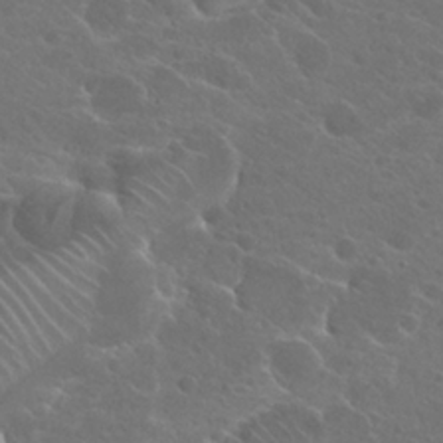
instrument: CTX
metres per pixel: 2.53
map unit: Hto
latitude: 24.9702
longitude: -39.6316
